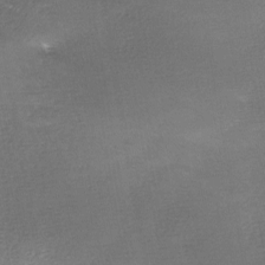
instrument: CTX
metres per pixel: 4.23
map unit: Ave
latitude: -7.2565
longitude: -123.0836
